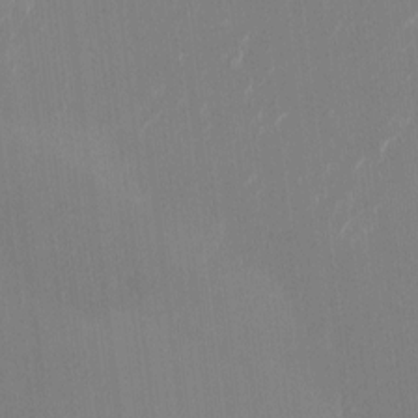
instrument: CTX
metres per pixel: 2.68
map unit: HNhu
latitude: -1.0109
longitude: -7.1781
